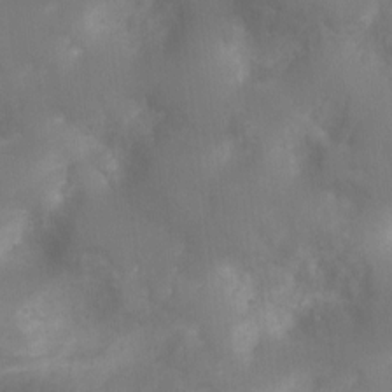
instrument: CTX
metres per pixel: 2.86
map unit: Ht
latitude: -3.3131
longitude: -28.5923
